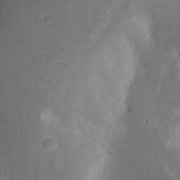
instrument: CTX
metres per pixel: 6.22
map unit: Nhu
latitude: 19.0458
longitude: -74.2712
